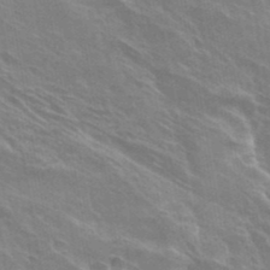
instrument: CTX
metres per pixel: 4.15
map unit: Hto
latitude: 32.1767
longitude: -40.9324
